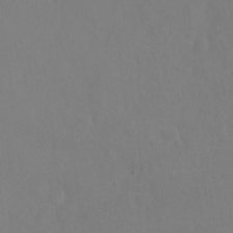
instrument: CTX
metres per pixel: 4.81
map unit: Ht
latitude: -1.8801
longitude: -33.4615
